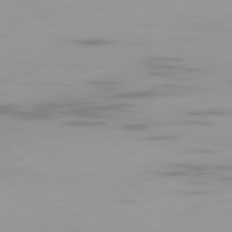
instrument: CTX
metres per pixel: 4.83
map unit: Ap
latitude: -79.8044
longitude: -69.1592
